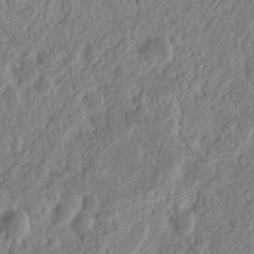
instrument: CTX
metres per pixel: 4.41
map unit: Nhu
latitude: 13.2915
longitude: -73.4427
